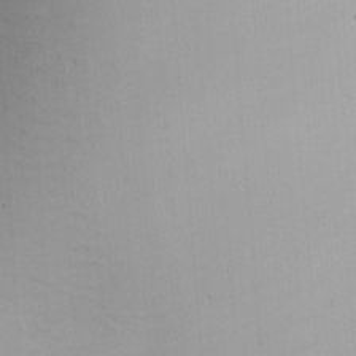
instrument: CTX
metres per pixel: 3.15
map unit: Nhu
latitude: -4.8975
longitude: -91.0458
